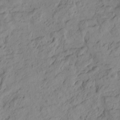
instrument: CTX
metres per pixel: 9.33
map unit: Htu
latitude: -0.8030
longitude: -174.9136
